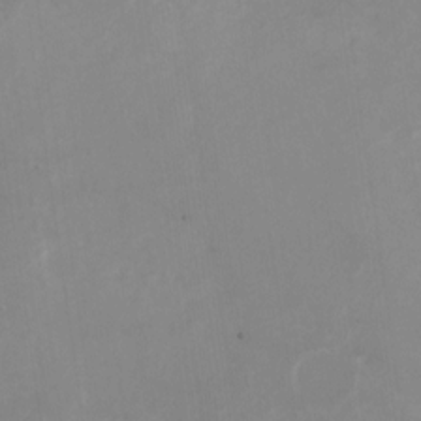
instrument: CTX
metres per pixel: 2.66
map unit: Nhu
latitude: -27.7477
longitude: -75.3293
